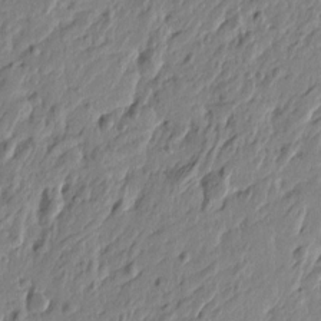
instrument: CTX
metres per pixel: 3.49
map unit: Htu
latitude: -4.7463
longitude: 179.3320
